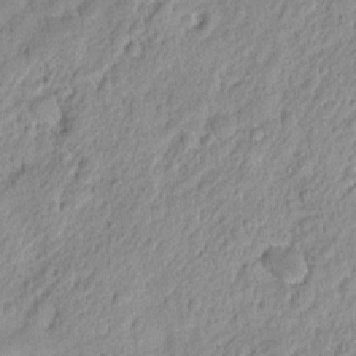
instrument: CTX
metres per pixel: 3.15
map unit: Nhu
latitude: 13.1025
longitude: -73.3293
